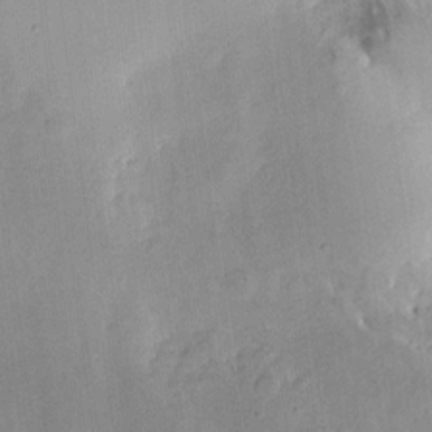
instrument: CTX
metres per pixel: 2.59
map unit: eHh
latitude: 8.0822
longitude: -70.9136
